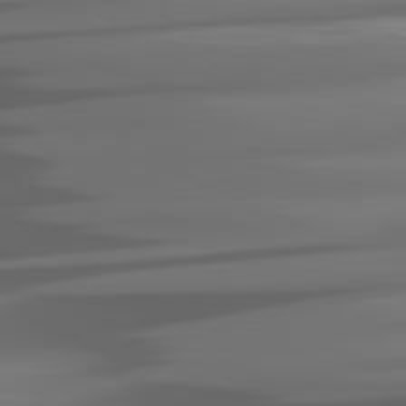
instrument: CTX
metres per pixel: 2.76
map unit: lApd
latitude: 81.1970
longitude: -141.7827
